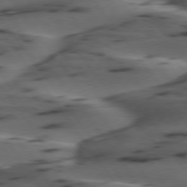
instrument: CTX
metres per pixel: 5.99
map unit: lApd
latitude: 75.4238
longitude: -70.5357
